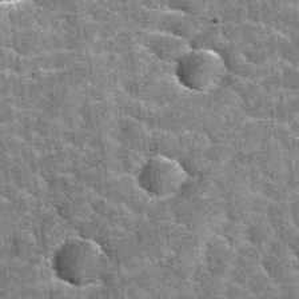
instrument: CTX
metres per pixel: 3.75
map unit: Hto
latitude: 35.4804
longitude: -52.8002
